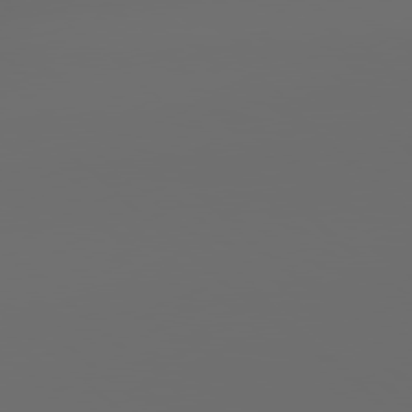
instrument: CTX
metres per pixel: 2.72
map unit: lApd
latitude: 79.0081
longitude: -167.4237
